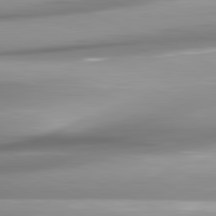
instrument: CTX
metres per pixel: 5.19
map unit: lApd
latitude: 81.8205
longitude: -146.3468
